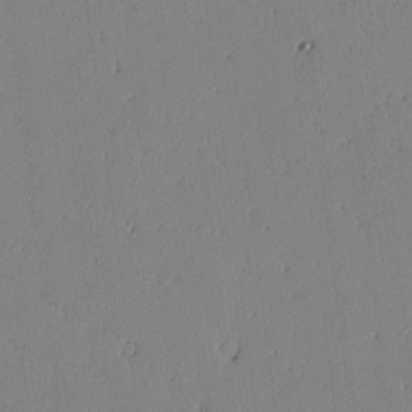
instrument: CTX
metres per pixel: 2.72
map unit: lAvf
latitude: -1.7100
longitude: -106.3656
